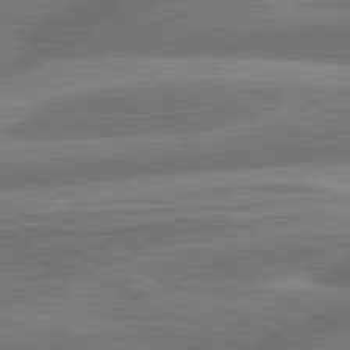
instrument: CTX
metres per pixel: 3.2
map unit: lApd
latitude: 81.2915
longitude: -166.6112
